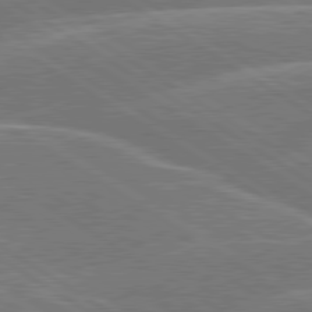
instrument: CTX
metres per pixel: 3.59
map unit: lApd
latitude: 79.7261
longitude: -130.9892
